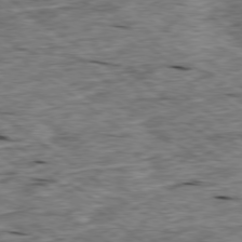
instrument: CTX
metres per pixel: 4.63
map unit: Ap
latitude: -79.0486
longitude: -87.8772
